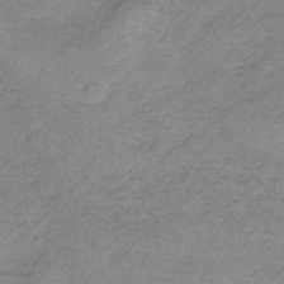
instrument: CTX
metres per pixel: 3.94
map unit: HNb
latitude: -33.6155
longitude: 60.3117
